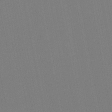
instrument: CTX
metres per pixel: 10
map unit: lHb
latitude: -46.9730
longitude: 71.8800
